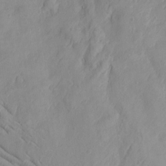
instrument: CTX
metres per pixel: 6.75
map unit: Htu
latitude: -3.0486
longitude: 157.1620
